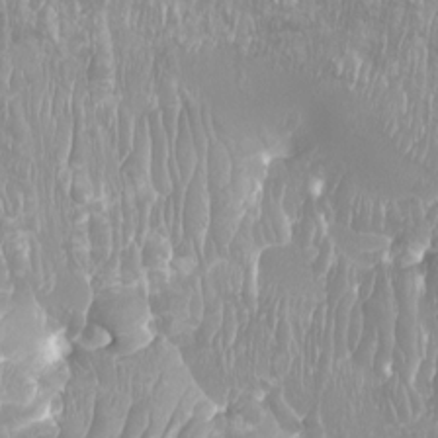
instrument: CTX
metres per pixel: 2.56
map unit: Htu
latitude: -9.4076
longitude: -75.8205
